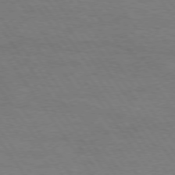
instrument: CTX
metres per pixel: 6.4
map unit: Hpe
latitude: 74.4223
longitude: -152.1011
